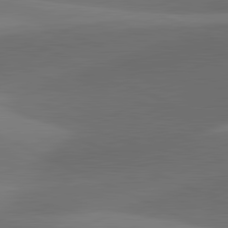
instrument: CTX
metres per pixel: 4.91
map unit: lApd
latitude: 81.5560
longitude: 131.7855
